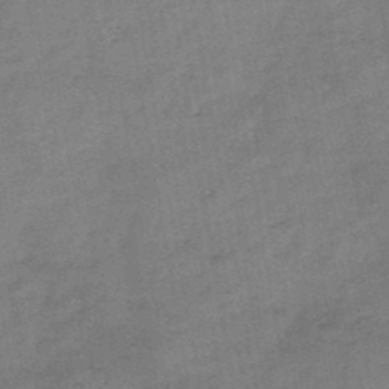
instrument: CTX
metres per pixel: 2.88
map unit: HNb
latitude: -46.7652
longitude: -38.0444
